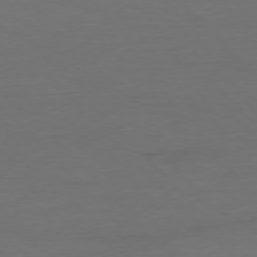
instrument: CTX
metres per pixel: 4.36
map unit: Ap
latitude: -77.0109
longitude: -71.4426
